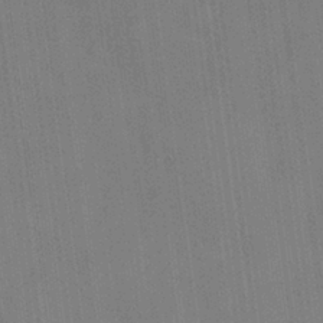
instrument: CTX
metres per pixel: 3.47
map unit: Nhu
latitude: 25.8205
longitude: -54.6679
